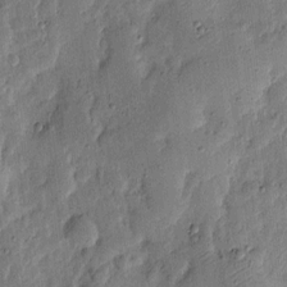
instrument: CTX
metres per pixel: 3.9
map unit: eHh
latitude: 5.7261
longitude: -71.1781
